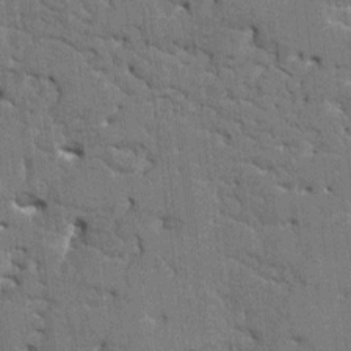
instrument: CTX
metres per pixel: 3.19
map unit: HNhu
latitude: 7.0458
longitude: -5.4993
